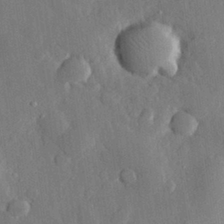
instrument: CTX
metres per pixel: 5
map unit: eHh
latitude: 28.9325
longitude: -79.2915
